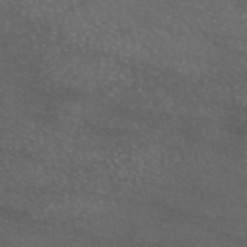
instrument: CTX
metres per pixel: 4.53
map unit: eAb
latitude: 45.9528
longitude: 114.7841
